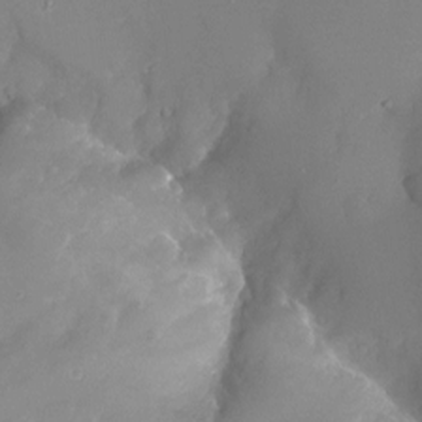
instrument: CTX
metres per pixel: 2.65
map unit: Nhu
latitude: -20.6518
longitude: -58.1578
